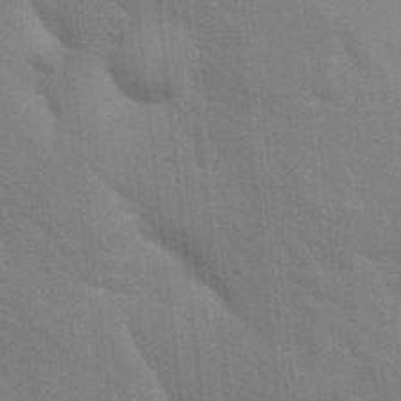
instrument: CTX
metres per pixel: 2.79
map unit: Nhu
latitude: 15.3104
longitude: -29.9906
